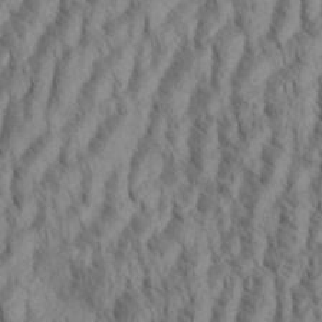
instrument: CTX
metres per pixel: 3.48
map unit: Aa
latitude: 34.2522
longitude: -137.4616
